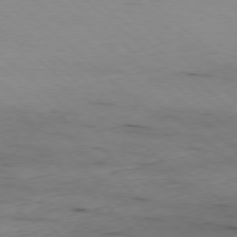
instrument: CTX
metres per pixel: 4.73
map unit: Ap
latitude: -78.1039
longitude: -90.0444
